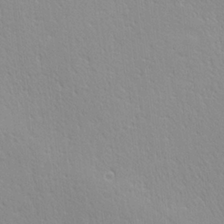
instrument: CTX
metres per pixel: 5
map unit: Ave
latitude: 20.7058
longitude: -137.4994
